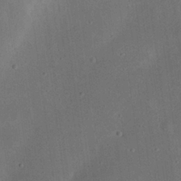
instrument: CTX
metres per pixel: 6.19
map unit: eHh
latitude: 24.0255
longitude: -70.3467
